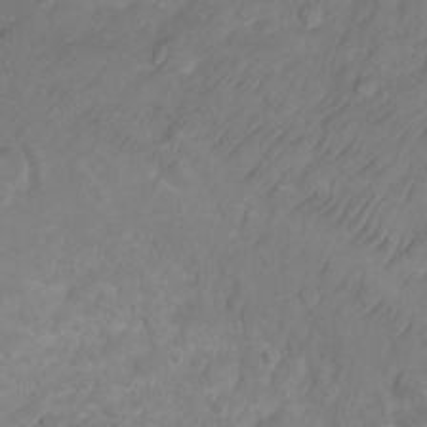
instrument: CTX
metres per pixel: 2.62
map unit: Ht
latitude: 2.7624
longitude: -35.2348
